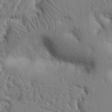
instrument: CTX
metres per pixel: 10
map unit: Nhu
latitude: 15.4238
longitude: -78.9136
